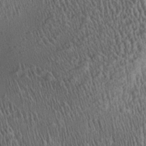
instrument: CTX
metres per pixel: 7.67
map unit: Aa
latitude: 27.8961
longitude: -135.9906
